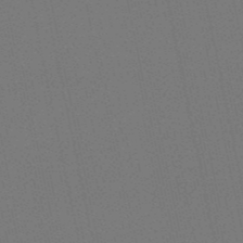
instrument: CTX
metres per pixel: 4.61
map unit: HNb
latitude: -50.0661
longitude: -52.3656
